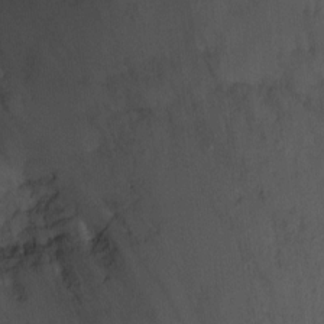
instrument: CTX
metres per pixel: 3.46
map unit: Ht
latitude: -1.9745
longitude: -28.8569
